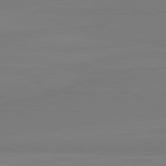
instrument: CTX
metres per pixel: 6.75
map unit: lApd
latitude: 82.0444
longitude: 164.6708
